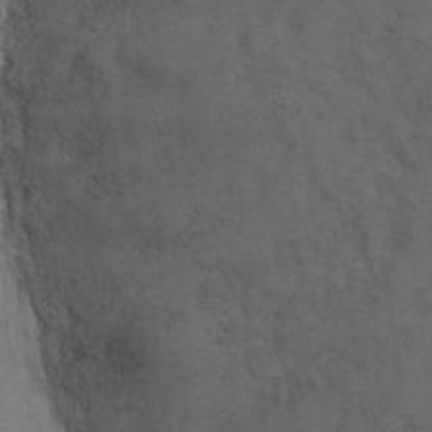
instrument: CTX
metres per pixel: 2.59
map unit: Ht
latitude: 1.8394
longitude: -25.8772
